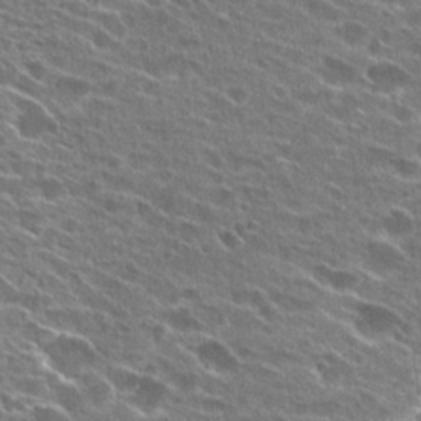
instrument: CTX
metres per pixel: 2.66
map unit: Hto
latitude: 25.2537
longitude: -43.3482
